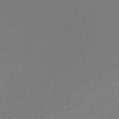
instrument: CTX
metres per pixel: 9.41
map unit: lHb
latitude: -45.4832
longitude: 60.6896
